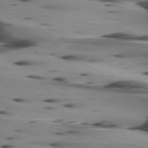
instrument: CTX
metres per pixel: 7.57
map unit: lApd
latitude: 75.1025
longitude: -64.6301
